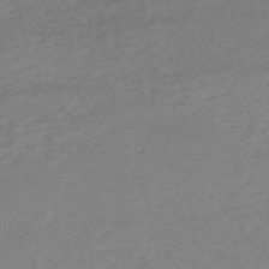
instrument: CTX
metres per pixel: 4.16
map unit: HNb
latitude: -54.9164
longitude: -44.1955
